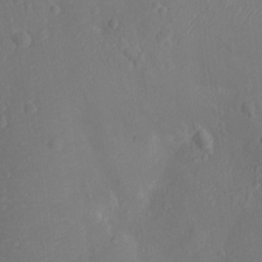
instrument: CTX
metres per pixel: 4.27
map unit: Ht
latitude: -10.4440
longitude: -22.7813
